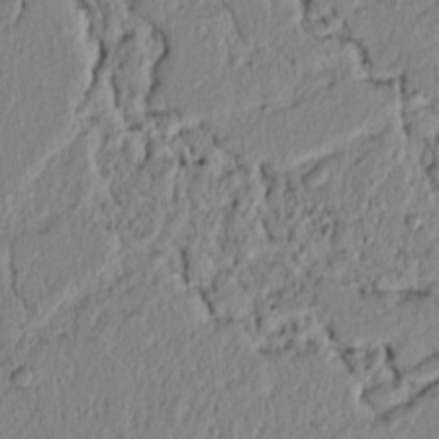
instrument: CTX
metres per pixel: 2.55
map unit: lAvf
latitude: 6.8947
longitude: 165.1809
